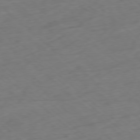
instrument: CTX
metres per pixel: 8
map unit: Ap
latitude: -78.1794
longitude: -78.6869
